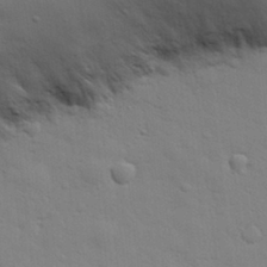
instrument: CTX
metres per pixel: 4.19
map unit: eHh
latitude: 28.6490
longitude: -75.2159
